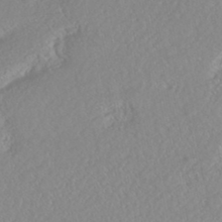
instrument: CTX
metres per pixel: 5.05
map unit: HNhu
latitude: -46.8408
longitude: 104.7463
